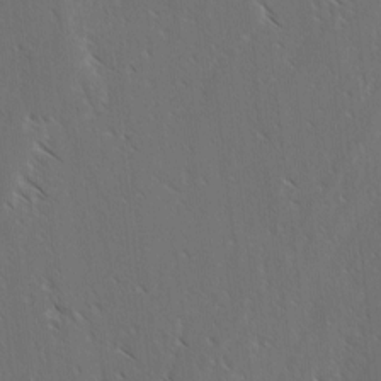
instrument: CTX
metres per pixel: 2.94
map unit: lAvf
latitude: -4.1228
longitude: -113.5371
